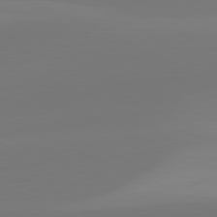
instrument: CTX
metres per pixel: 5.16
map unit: lApd
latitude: 81.5182
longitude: 129.1431
